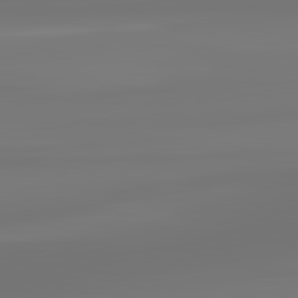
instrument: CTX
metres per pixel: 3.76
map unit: lApd
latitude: 83.3103
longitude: -131.1781
